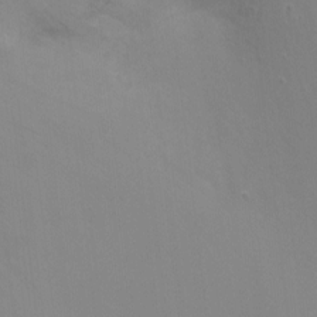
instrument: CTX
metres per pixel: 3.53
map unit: Nhu
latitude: -11.3888
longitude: -33.8016
